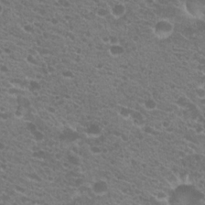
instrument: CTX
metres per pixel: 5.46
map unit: Hto
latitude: 20.4979
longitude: -34.3656
